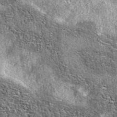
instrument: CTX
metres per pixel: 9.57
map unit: eAb
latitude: 37.1403
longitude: 105.8422
